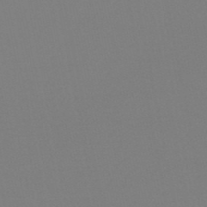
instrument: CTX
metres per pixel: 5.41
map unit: lHb
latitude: -48.7652
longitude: 69.5210
